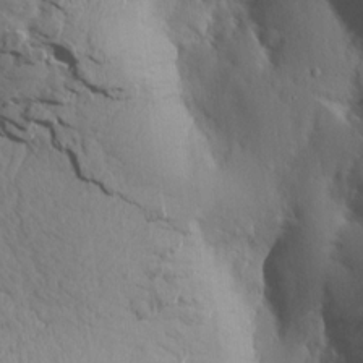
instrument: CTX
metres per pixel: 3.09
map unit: Aa
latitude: 13.3860
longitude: -143.1025
